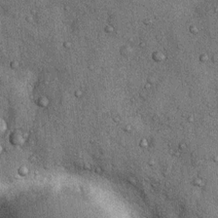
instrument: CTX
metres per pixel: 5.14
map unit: Nhu
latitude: 6.4223
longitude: -23.9906
